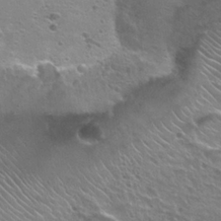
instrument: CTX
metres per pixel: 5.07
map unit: Hto
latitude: 24.7624
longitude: -30.8380
